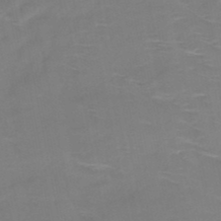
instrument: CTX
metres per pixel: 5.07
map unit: HNb
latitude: -49.0487
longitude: -47.2915
